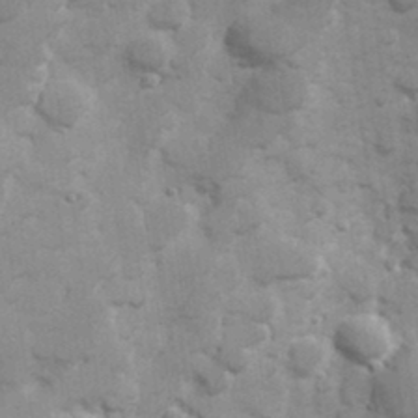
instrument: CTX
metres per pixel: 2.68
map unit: Hve
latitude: 32.6868
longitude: 151.1242
